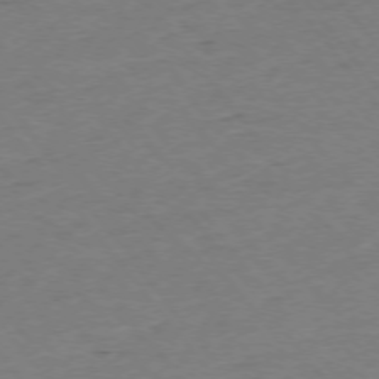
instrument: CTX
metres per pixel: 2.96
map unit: Ap
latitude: -75.4644
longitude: -81.9339
